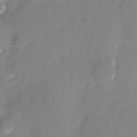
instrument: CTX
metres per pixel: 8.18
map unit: Nhu
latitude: -28.2928
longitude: -79.9906
